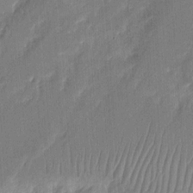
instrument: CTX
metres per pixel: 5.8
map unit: eHh
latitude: 8.5735
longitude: -73.4049
